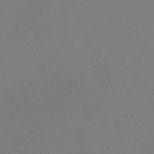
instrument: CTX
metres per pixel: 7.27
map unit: lHb
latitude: -41.6344
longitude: 65.1620
